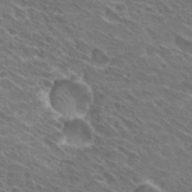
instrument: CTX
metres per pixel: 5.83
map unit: Hto
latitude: 31.5560
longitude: -44.2522
